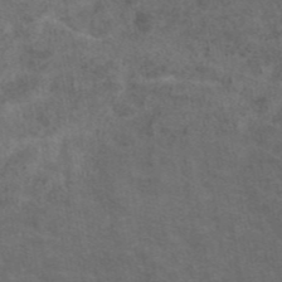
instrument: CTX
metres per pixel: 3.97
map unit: eAb
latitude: 44.9891
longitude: 108.6896
